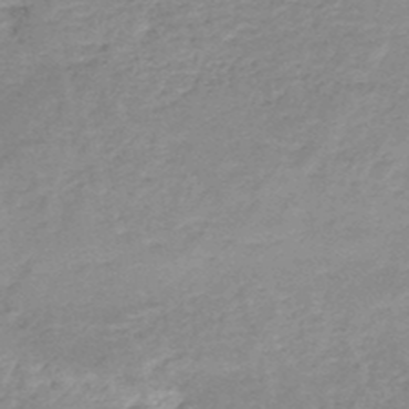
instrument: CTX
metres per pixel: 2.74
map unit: HNhu
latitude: -48.5196
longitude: 28.6330
